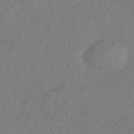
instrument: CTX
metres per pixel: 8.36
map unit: HNhu
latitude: -44.8219
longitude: 92.8975
